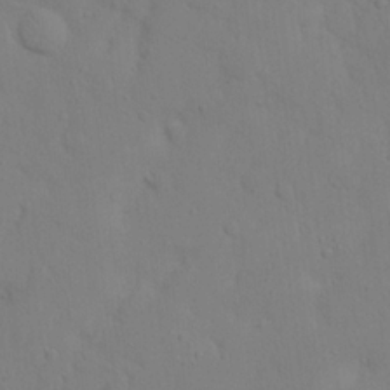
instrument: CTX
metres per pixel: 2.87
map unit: Nhu
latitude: 21.2159
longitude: -73.4238
